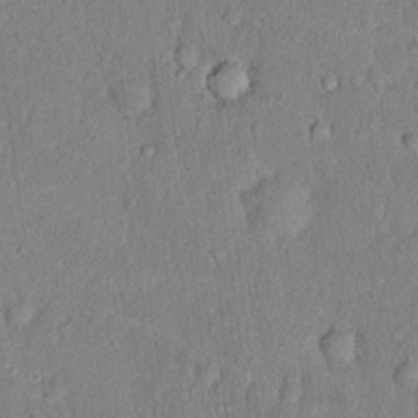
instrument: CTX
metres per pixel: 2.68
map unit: eHh
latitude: 18.6490
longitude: -61.5938
